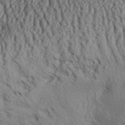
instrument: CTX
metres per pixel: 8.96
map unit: Aa
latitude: 31.2915
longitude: -136.6680
